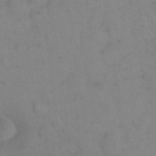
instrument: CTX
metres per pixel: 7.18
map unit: eHh
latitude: 18.4412
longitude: -64.7624
